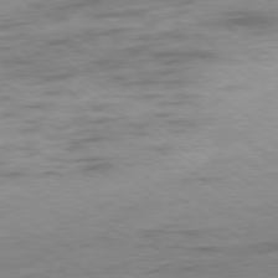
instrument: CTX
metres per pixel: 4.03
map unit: Hpe
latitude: -78.6140
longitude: -16.7813
